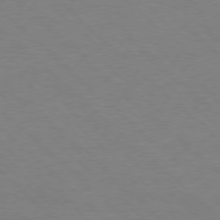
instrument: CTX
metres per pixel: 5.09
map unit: Ap
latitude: -78.3873
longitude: -86.8569
